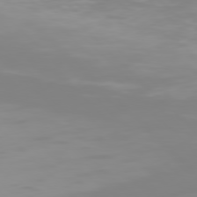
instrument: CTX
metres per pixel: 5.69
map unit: Hpe
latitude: 77.5182
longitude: -173.0836
